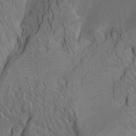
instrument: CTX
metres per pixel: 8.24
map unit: Htu
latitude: -7.3698
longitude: -66.9891
